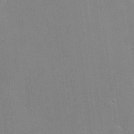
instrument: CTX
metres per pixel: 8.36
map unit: Hve
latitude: 17.5371
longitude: 151.3132
